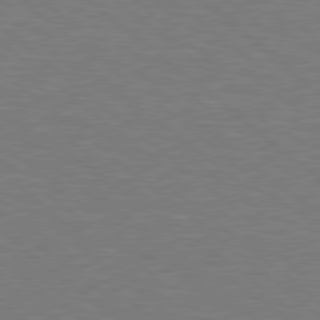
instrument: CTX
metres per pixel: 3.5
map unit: Hpe
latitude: 78.4601
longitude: -153.2159
